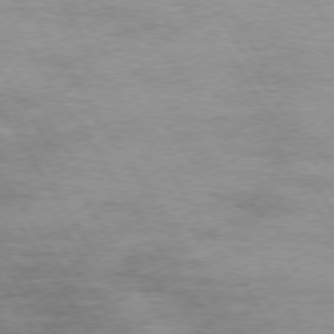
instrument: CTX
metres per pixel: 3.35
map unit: Hpe
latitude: 73.8773
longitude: -141.9339
